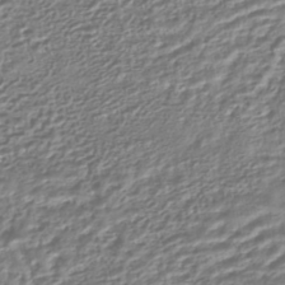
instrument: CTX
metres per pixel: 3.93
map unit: HNhu
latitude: -44.2551
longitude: 103.4832
